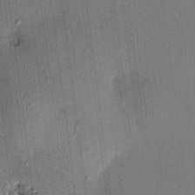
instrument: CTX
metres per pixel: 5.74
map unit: HNhu
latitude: 12.5735
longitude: 9.7855
